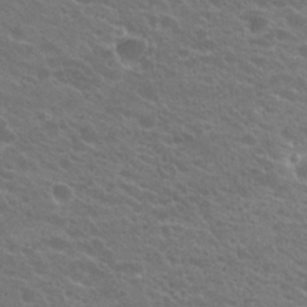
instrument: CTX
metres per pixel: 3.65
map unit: Hto
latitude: 24.0444
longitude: -35.6505
